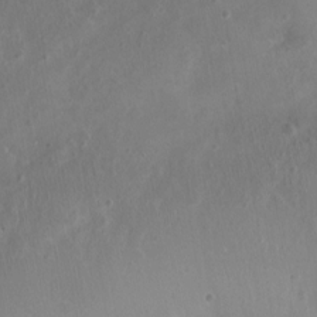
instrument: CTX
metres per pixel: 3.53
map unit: Nhu
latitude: 2.5923
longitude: -15.0459
